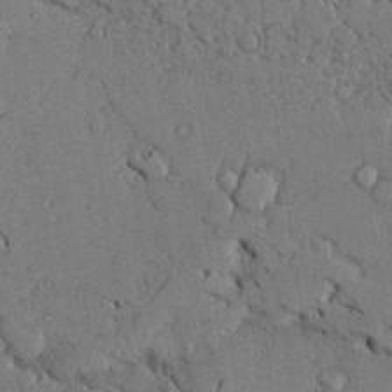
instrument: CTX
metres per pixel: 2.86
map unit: Ave
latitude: 24.0822
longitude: -130.8569
